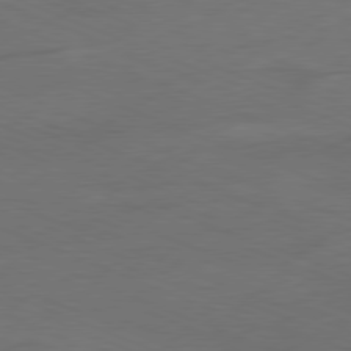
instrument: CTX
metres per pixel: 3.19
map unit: Ap
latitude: -78.6896
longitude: -72.1767
